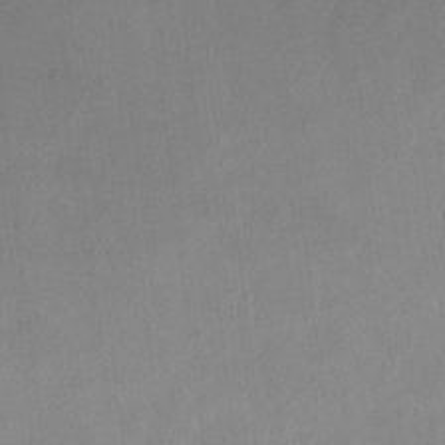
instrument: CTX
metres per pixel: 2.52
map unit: HNhu
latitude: 7.8016
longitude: 11.3321
